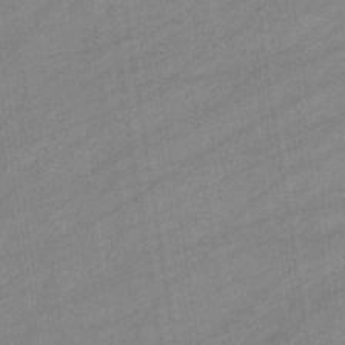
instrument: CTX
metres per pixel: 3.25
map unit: eHb
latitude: -34.2928
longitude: 73.0108
